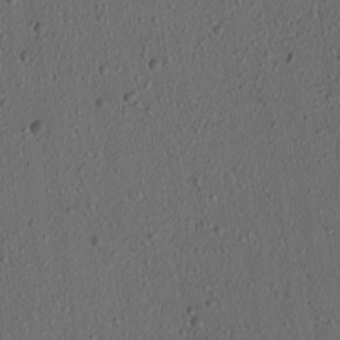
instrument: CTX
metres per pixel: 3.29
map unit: lAvf
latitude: 7.9150
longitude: 168.4062
